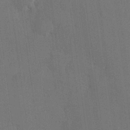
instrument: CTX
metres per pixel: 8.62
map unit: Hve
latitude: 26.3467
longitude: 151.0675
